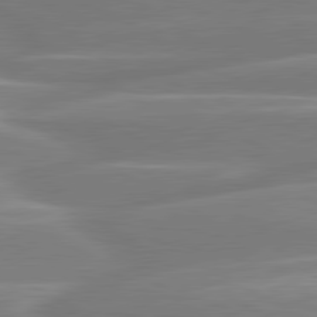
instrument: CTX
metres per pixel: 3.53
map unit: lApd
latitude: 80.7246
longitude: -128.7246
